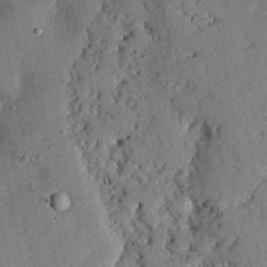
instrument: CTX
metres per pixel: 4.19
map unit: Nhu
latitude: 24.1388
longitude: -72.9514
